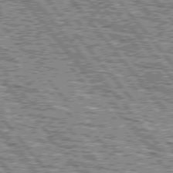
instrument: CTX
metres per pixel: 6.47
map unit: lApd
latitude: 76.3089
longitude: -75.9150
